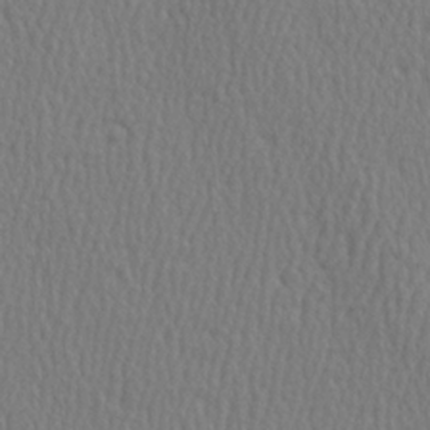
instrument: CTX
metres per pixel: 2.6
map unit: Hve
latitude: 3.5560
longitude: -124.4601
